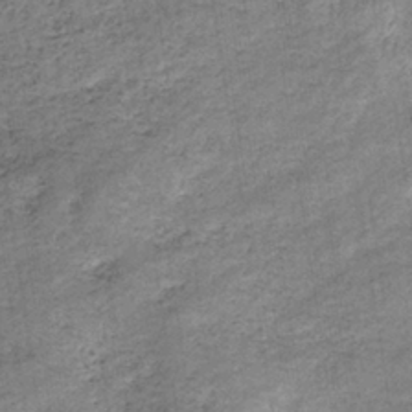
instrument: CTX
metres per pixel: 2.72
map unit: eHb
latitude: -37.6155
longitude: 77.4265
